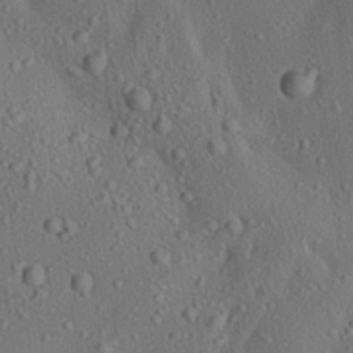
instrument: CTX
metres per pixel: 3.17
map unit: lAa
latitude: 22.9325
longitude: -137.8017
